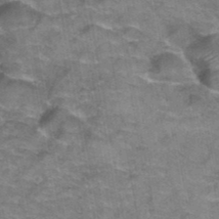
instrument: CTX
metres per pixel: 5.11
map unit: Hto
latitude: 39.3293
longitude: -42.3089
